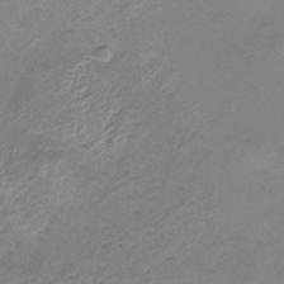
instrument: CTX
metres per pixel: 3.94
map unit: HNb
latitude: -33.0298
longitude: 60.6896
